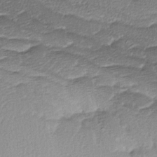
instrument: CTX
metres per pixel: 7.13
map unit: Ave
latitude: -8.5952
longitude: -123.3293
